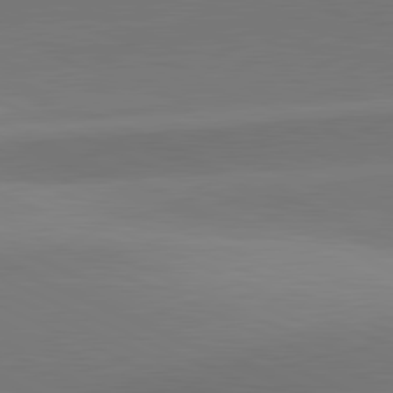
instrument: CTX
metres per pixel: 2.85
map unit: lApd
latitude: 81.7261
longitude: 131.1998
